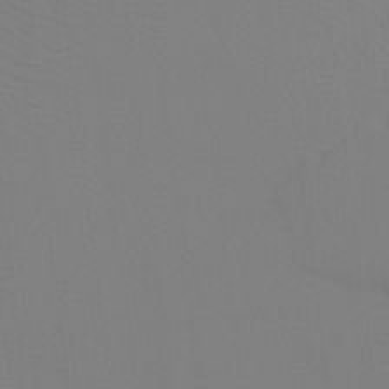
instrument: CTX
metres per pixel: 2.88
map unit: Ht
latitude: -8.4818
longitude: -28.5734
